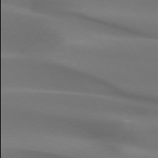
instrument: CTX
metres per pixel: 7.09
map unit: lApd
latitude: 73.0081
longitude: -49.9906
